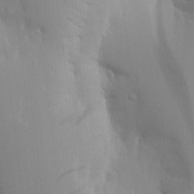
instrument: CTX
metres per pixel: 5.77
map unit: Aa
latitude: 18.0633
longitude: -142.1389
